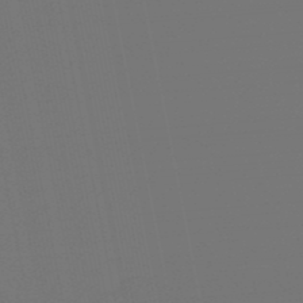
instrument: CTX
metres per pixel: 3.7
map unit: eHb
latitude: -50.0661
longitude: 78.7463
